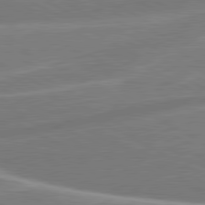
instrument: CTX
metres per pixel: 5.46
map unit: lApd
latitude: 80.8569
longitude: 128.5196
